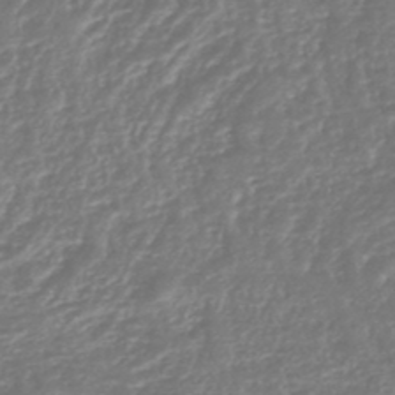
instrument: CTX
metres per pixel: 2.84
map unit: lHb
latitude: -45.8233
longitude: 73.4832
